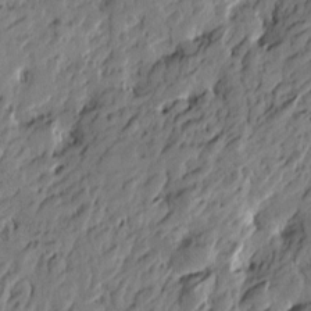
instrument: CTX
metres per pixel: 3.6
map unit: Htu
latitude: -3.9745
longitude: -179.1026
